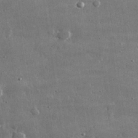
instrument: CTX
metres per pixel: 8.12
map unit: lHvf
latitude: 32.1389
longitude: -90.4790
